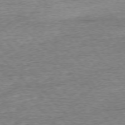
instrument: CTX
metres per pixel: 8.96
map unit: Ap
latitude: -76.6707
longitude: -97.1214
